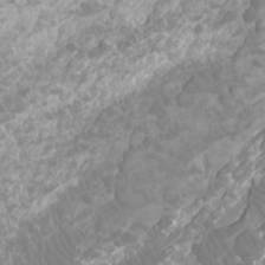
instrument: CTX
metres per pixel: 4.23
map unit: Ht
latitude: -4.3117
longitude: -18.4979
